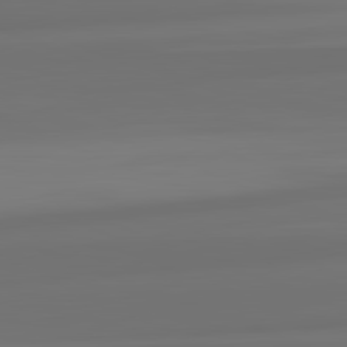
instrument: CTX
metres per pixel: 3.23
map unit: lApd
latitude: 82.2711
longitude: -173.5560
